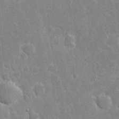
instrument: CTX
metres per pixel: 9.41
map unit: eHh
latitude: 6.1578
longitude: -69.8772
